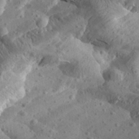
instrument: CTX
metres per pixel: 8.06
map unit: Aa
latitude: 24.8569
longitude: -144.0822
